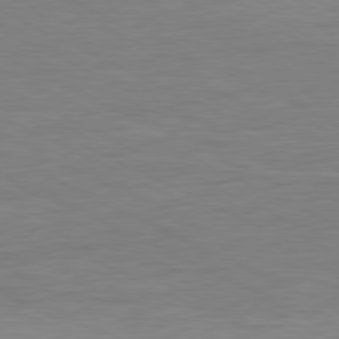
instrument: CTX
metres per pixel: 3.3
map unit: Ap
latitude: -81.2943
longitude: -75.9717
